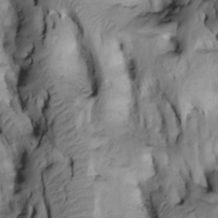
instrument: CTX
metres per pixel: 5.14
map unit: Htu
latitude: -3.5966
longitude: 150.0661
